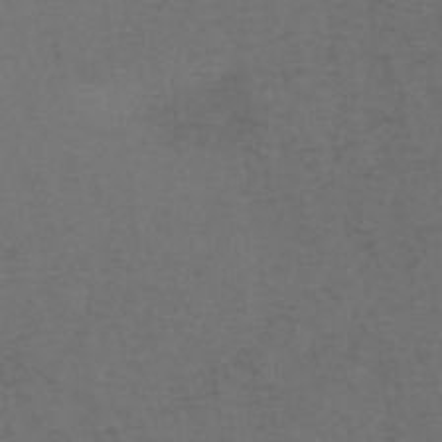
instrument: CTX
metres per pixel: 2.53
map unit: ANa
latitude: 38.9136
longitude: 22.8786
